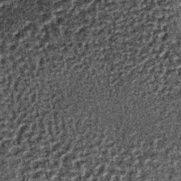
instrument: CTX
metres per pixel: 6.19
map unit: lHb
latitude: -37.8800
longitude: 64.5007
